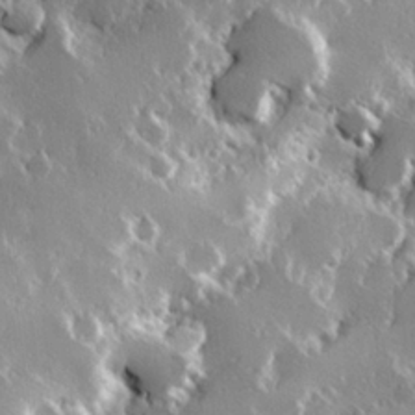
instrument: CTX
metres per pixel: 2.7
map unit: Hve
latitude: 23.8583
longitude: 146.0472
